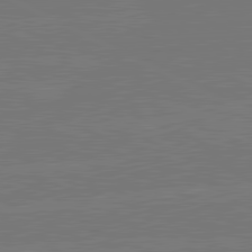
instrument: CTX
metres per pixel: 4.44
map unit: lApd
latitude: 81.0269
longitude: -127.7450
